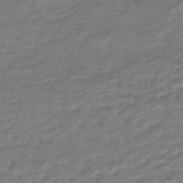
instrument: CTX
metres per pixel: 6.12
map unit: HNhu
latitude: -46.3495
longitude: 96.4062
